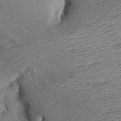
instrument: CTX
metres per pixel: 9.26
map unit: Aa
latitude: 7.8016
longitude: -140.0822
